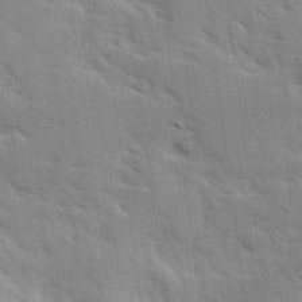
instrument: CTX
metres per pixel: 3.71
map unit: Ave
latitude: 10.4034
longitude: -102.6112
